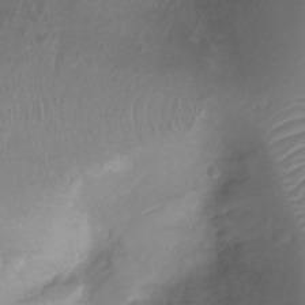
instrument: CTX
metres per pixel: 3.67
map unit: Ht
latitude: -7.2187
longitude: -19.1025
